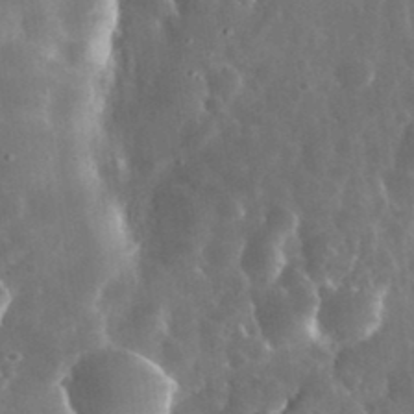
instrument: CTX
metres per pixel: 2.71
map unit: eHh
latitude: 34.7057
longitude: -57.8394
